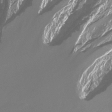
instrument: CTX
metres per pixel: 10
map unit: Htu
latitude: -13.5777
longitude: -49.4048
